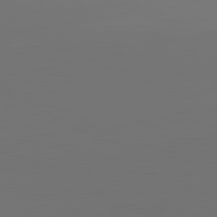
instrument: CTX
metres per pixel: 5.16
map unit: lApd
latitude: 81.6694
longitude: 146.1606
